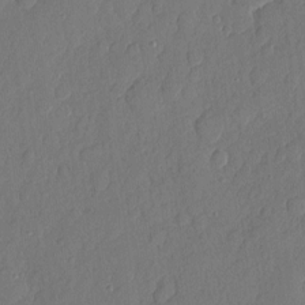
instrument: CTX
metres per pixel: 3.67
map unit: eHh
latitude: 6.0633
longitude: -74.8569
